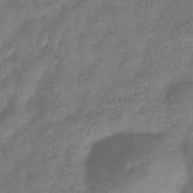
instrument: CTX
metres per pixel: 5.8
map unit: eHb
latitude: -36.1416
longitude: 81.5966
